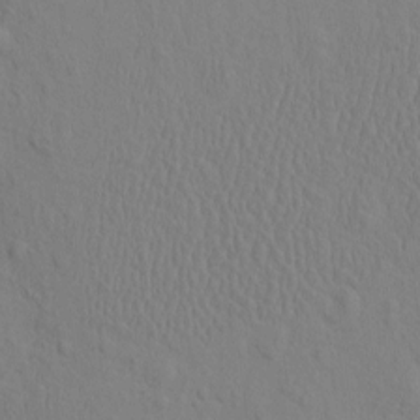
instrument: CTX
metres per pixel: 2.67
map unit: eHh
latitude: -1.7100
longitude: 18.7841
